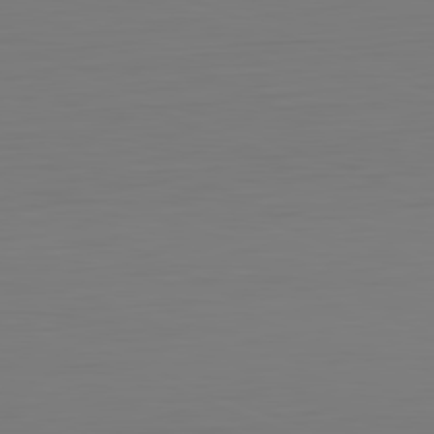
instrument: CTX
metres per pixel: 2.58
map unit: Hpe
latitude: -82.1039
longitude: 7.7666
